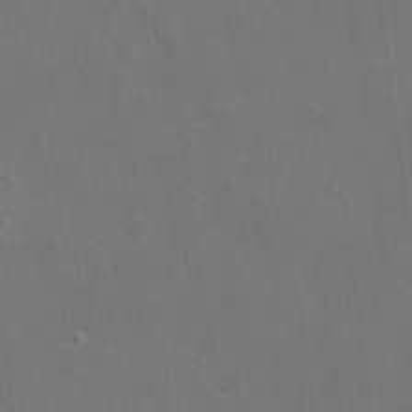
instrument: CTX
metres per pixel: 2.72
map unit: eHh
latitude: 19.5938
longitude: -66.6301
